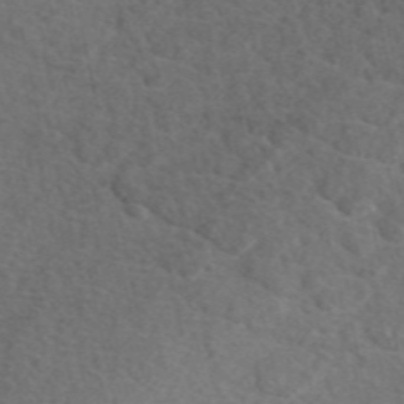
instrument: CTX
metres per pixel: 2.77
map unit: eAb
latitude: 48.3089
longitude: 105.7288
